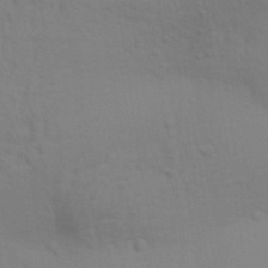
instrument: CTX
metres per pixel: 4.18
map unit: Aa
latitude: 31.7072
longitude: -135.8961
